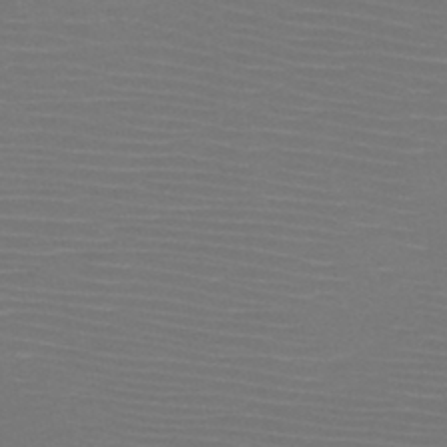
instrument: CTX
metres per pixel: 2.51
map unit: HNb
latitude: -47.7288
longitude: -43.4993
